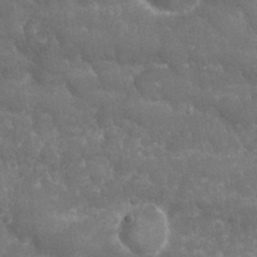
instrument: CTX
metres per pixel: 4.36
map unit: Nhu
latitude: 24.3656
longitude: -61.1781
